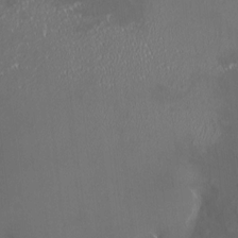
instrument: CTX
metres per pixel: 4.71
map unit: HNhu
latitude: 4.6490
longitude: 13.5966
